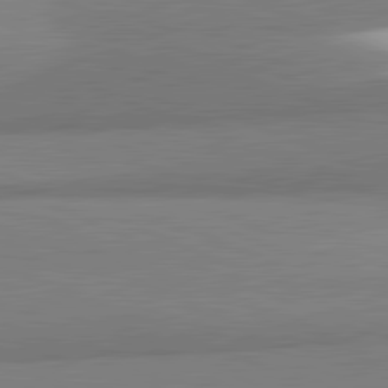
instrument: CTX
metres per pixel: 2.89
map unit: lApd
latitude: 82.0255
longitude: 161.3699
